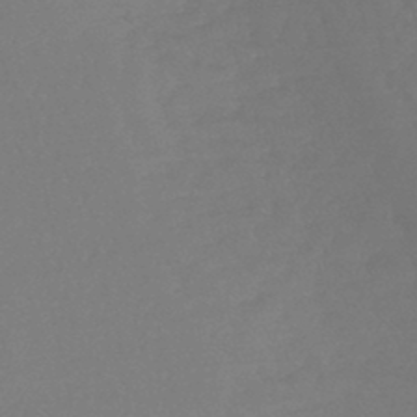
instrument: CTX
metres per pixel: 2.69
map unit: lHb
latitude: -46.7841
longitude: 65.2187
